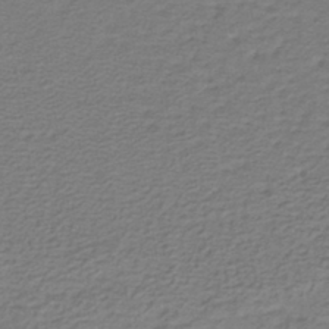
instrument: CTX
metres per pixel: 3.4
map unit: lHb
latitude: -38.6141
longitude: 57.8611
